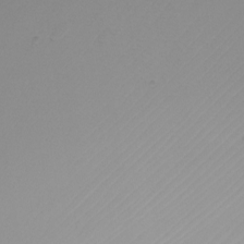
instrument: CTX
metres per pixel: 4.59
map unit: Nhu
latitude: -7.2565
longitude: -94.8758
